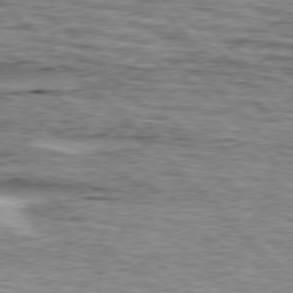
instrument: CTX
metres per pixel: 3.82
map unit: lApd
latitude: 76.5923
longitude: -78.8758
